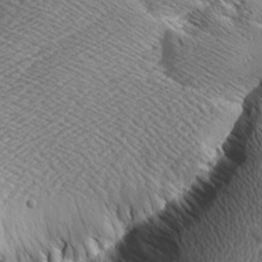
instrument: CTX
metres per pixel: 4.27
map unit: Aa
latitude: 8.7057
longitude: -134.5168
